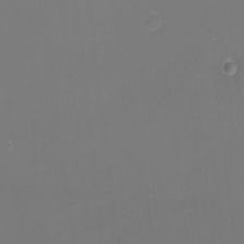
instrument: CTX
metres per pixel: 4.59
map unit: eHh
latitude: -1.4455
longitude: -80.3089
